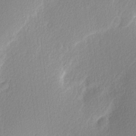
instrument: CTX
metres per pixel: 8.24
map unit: Nhu
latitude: 2.4034
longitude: -76.7813
